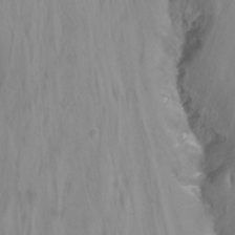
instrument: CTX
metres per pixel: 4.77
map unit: Nhu
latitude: -8.5952
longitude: -50.0444
